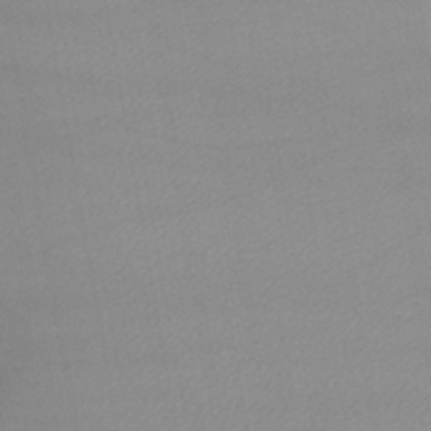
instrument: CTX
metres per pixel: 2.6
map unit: lHb
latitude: -42.0283
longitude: 66.7274
